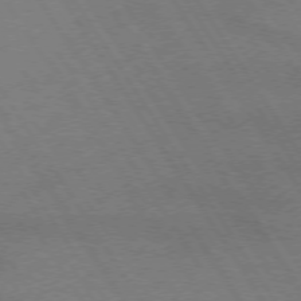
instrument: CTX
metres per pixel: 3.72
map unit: lApd
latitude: 72.6680
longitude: -58.0255
